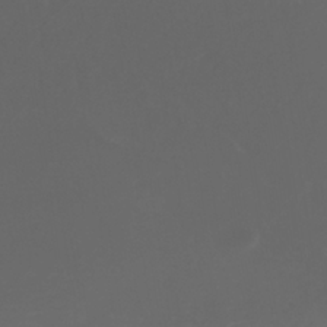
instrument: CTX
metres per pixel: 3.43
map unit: ANa
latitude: -38.4062
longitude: 98.0094
